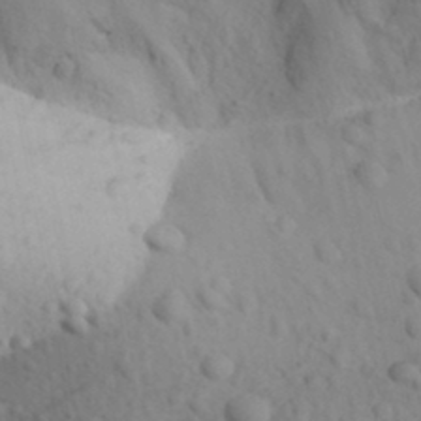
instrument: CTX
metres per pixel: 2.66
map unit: Aa
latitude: 31.3293
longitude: -144.1011
